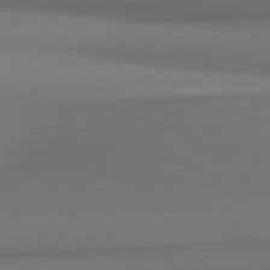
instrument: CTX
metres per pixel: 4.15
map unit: lApd
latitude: 81.2348
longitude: 155.5399
